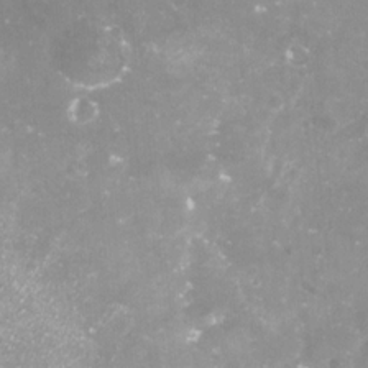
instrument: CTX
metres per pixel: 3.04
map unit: Nve
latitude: -18.2173
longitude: -59.1025
